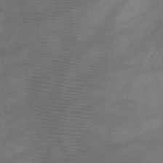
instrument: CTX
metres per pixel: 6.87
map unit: HNb
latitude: -48.3118
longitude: -41.0269
